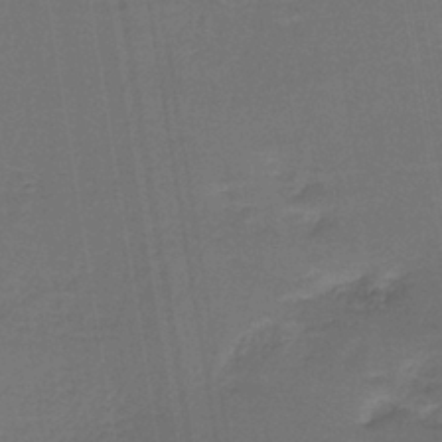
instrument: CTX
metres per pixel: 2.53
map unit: lHb
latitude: -38.5196
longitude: 58.2739
